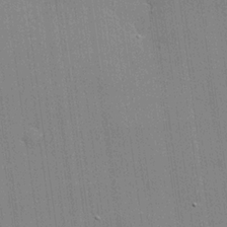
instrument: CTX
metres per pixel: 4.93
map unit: lHvf
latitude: 20.1956
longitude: 143.1620
